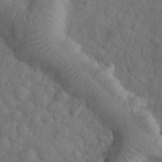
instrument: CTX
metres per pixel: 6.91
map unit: eHh
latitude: 32.9892
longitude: -67.4993
